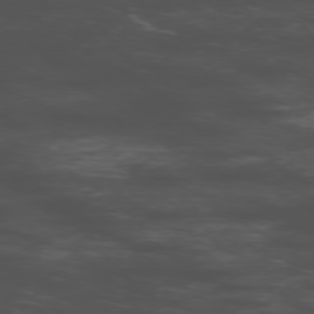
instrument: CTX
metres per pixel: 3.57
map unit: Ap
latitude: -76.3684
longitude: -83.1403
